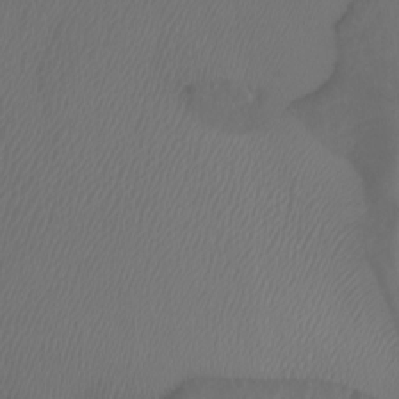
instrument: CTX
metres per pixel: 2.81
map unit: Htu
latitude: -1.3888
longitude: -74.7435
